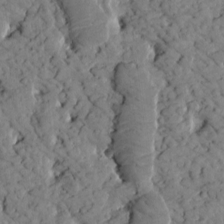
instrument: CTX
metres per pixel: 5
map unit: Htu
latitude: -1.9745
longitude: 174.3495
